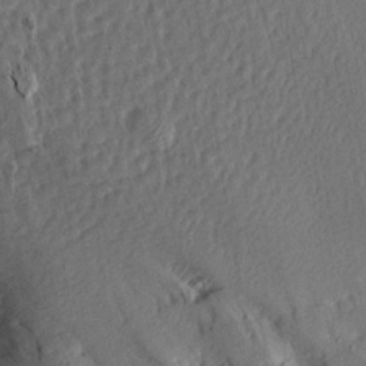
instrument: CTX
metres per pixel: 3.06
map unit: Aa
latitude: 14.2901
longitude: -144.5168
